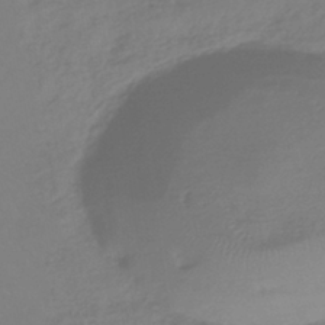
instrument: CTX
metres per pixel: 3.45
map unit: HNhu
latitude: -41.4265
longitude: 93.8989
